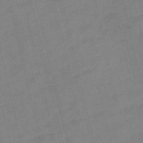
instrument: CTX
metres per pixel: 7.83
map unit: Nve
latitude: -58.5762
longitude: 51.0486
